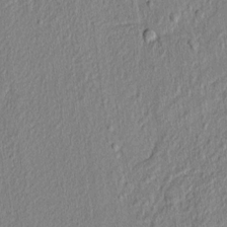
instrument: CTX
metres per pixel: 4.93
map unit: lAvf
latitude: 7.1592
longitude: 166.6707
